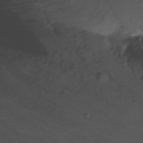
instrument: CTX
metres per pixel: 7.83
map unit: Nhu
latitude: -7.1809
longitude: -44.9702
